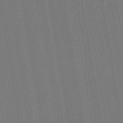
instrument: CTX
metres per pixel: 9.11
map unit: lHb
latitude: -42.0849
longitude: 60.9164
